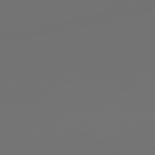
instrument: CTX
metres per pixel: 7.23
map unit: Hpe
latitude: 78.9514
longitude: 177.1809
